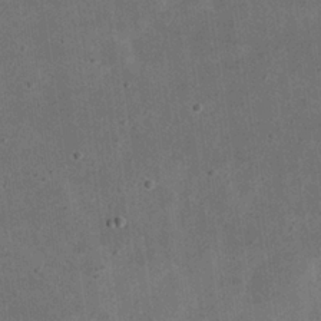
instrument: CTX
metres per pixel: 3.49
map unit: eHh
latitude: 23.4804
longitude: -68.7813
